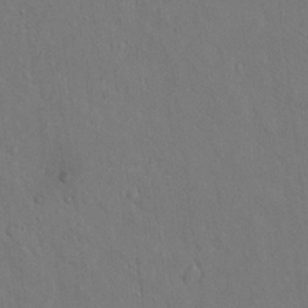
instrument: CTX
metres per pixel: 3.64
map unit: lAvf
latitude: 8.2523
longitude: 168.3873
